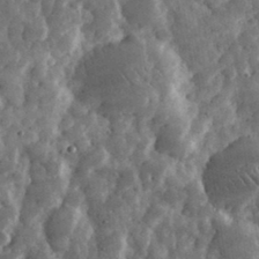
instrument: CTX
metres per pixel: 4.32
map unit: eHh
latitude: 32.8380
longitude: -69.9528
